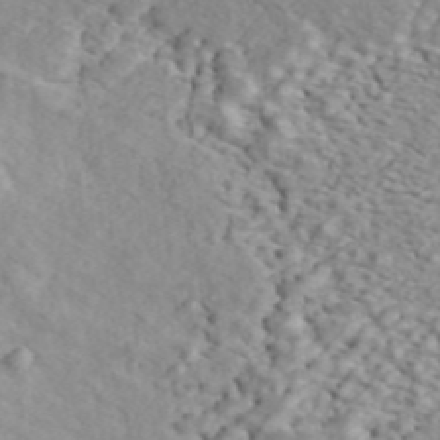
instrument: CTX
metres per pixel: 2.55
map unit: ANa
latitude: 44.5923
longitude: 21.6533
